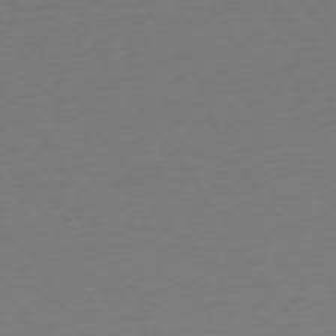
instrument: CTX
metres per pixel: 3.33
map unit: Ap
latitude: -74.4440
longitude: -85.6505
